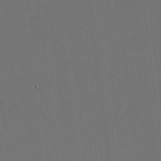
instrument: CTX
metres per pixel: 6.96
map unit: Nhu
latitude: -1.2376
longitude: -73.8395
